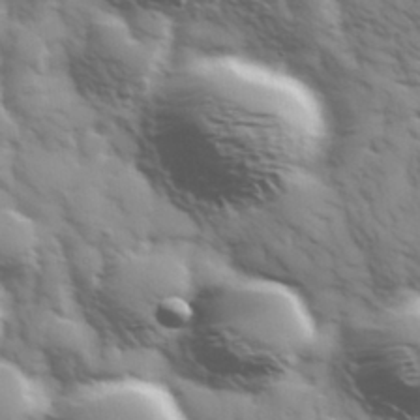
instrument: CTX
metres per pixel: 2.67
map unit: Hve
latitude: 32.1767
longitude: 150.3306
